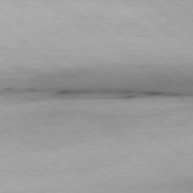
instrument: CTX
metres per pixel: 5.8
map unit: Hpe
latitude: -78.9919
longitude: 10.4440
